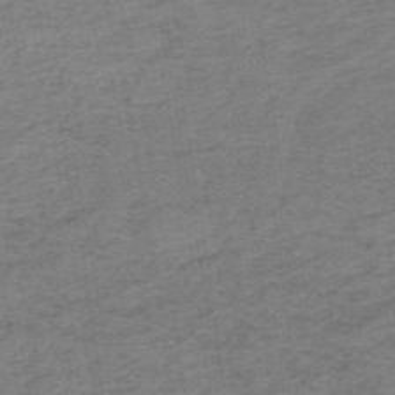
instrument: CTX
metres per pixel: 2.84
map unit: lHb
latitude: -40.9542
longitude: 54.1417
